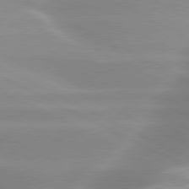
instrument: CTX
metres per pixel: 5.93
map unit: lApd
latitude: 79.7828
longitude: -120.0255
